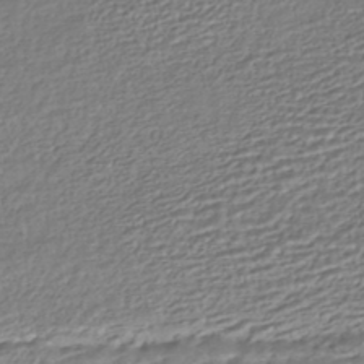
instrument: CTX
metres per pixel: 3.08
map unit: HNhu
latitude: -44.8786
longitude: 101.1620
